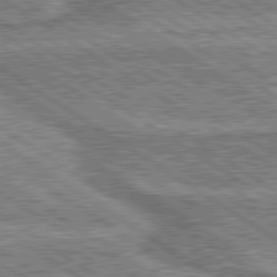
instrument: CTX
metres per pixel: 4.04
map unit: lApd
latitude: 80.0255
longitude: 173.0108
